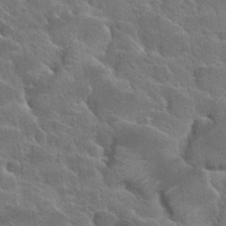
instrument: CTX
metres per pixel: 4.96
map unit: Hto
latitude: 29.0080
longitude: -38.6679
